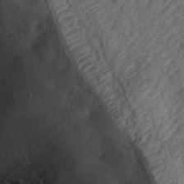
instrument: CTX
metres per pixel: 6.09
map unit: eHh
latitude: 30.3657
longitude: -72.0822
